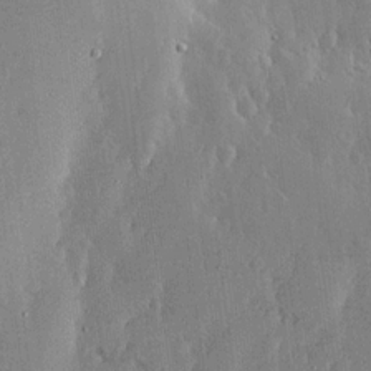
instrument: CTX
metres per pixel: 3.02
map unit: lHvf
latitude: 18.3278
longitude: -115.9528
